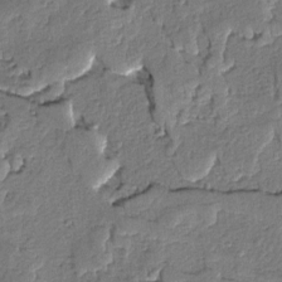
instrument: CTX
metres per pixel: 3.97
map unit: lAvf
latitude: -5.3509
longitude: -113.4993
